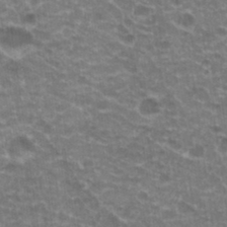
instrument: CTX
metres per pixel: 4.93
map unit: Hto
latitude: 20.3468
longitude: -36.8191
